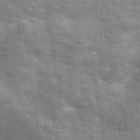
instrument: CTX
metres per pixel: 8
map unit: Hve
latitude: -30.5573
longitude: 93.4643
